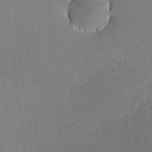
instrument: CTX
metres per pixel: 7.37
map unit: lHvf
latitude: -11.9367
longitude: -102.7057
